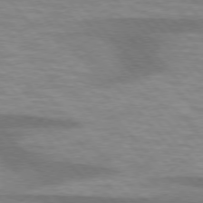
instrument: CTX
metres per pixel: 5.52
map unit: lApd
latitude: 75.8961
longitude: -58.8947
